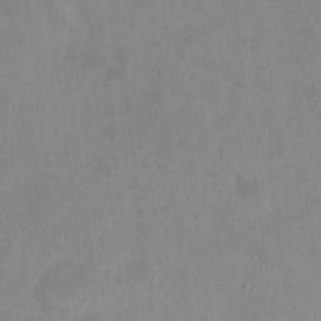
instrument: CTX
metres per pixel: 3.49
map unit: HNhu
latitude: 3.0836
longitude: 9.3510
